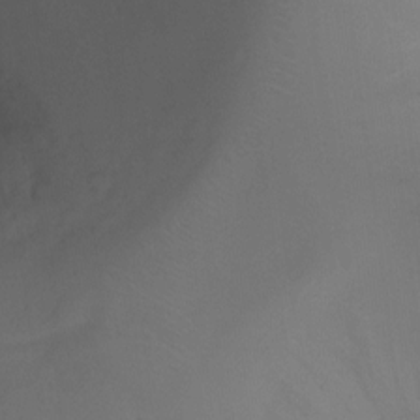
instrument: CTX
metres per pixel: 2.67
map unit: Ht
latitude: -8.9542
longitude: -28.7813
